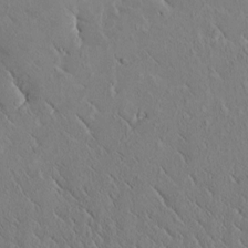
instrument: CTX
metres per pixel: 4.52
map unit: Htu
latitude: -1.3888
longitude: 175.4454
